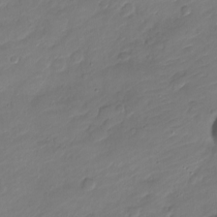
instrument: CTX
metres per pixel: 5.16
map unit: Nve
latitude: -17.7667
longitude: 106.5196
